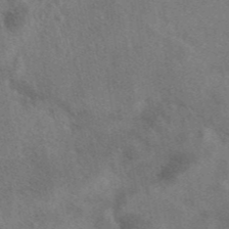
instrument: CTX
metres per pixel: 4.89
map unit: eAb
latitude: 41.6127
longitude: 109.3510
